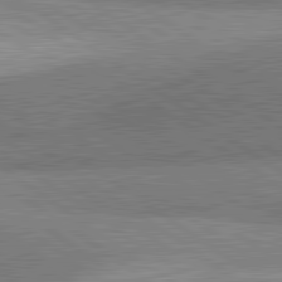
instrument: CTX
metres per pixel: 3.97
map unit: lApd
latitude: 81.4426
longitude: 141.0675
